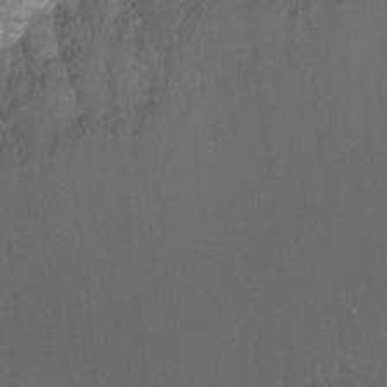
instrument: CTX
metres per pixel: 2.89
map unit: Ht
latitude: -14.8597
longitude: -55.1781
